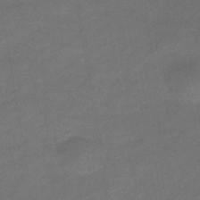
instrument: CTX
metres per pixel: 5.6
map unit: eHb
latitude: -43.3509
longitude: 85.9178
